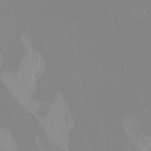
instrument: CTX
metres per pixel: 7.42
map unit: Nhu
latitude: -14.2362
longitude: -55.0458
